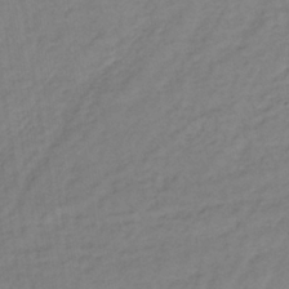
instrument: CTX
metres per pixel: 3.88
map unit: lHb
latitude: -35.1809
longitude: 71.2754
